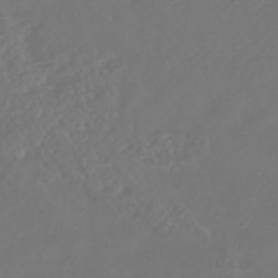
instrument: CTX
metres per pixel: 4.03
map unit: HNhu
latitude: -42.9919
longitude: 93.6155
